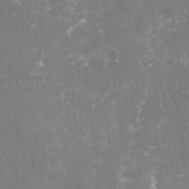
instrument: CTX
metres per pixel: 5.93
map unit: lHvf
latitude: -14.8408
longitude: -99.1970
